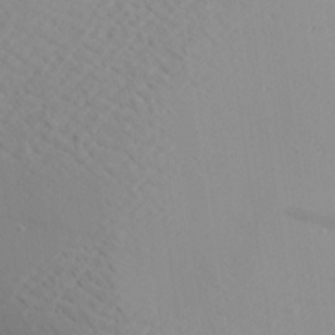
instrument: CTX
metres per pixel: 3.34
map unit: Aa
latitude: 21.4805
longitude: -143.8772
